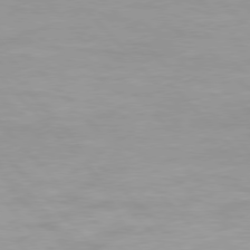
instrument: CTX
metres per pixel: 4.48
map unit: Hpe
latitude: 77.3859
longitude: -163.2726
